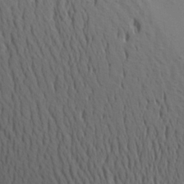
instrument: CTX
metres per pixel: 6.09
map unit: Aa
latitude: 21.7072
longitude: -142.6113
